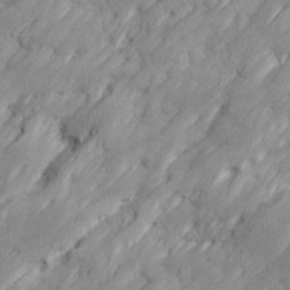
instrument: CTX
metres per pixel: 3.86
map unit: Ave
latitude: 16.9703
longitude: -135.8394
